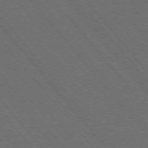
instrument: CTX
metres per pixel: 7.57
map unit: Hpe
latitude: -76.1228
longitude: -16.6679
